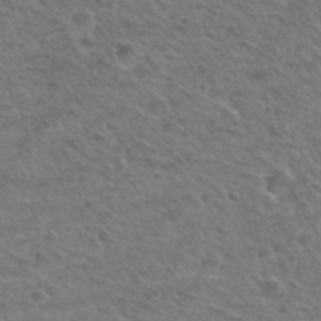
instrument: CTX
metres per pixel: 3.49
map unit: Hto
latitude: 32.7246
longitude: -49.8016
